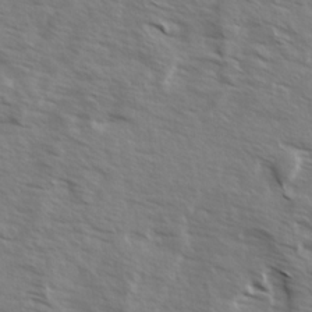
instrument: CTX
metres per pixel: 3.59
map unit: Ave
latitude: 13.3482
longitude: -101.9528
